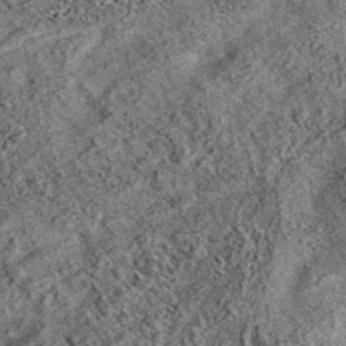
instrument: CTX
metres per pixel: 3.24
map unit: eAb
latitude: 36.1955
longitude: 107.3887
